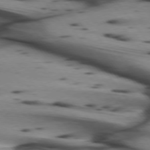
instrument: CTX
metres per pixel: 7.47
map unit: lApd
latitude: 74.6679
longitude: -65.3671
